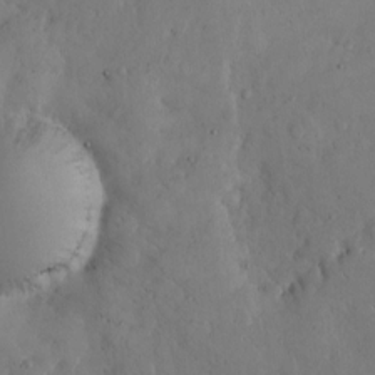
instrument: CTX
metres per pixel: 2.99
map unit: Hto
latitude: 8.8947
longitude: -57.6127
